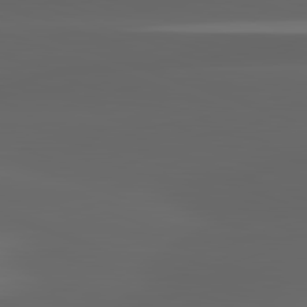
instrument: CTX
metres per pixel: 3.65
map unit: lApd
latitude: 82.8191
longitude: -135.1025
